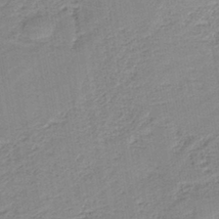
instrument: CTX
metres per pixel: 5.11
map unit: HNb
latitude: -40.1417
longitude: 50.5763
